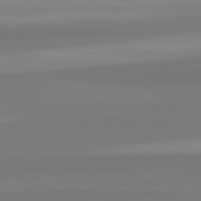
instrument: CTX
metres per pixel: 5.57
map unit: lApd
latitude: 82.6301
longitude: 174.6329
